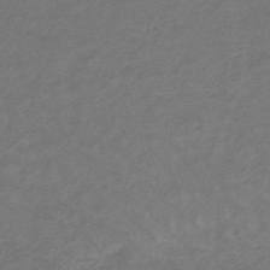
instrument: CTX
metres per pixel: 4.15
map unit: lHb
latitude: -48.3118
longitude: 82.9731
